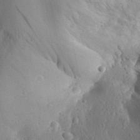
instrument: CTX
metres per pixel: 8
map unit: Aa
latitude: 31.0648
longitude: -143.9150
